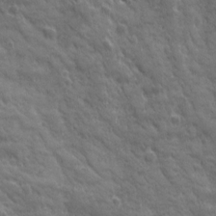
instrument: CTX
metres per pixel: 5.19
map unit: Ave
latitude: 19.2915
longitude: -133.7828
